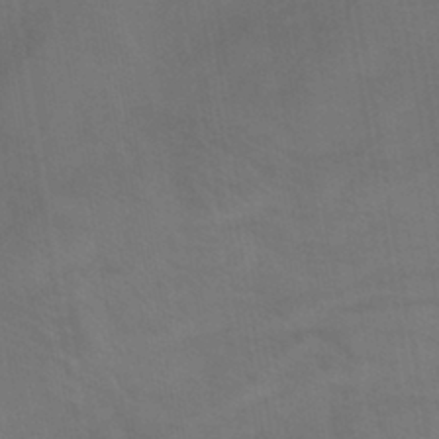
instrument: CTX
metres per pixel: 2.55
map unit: eHb
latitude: -43.3698
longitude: 87.5588
